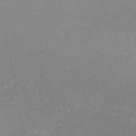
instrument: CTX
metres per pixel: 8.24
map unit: HNb
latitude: -48.9731
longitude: -43.8017
